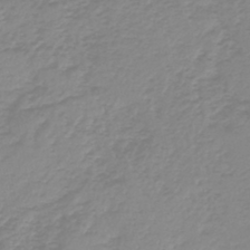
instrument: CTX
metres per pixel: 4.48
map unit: lHb
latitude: -44.1795
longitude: 62.4062
